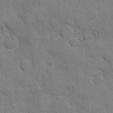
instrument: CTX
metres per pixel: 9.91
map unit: eHh
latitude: 8.5357
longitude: -67.6127
